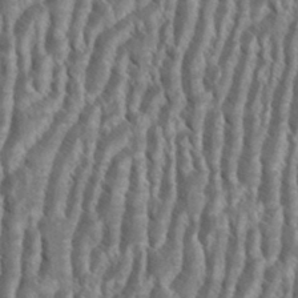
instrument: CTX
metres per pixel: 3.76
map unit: eHh
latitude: 34.6301
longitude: -138.1200
